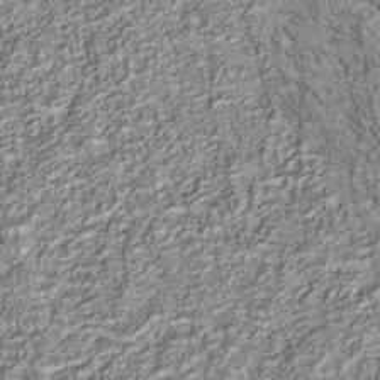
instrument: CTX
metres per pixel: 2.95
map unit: Nhu
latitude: -40.2928
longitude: -83.9717
